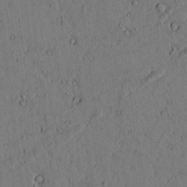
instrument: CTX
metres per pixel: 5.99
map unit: lAvf
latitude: 4.9703
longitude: 159.3887
